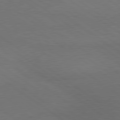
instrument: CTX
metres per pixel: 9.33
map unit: lApd
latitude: 79.5182
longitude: -177.6505
